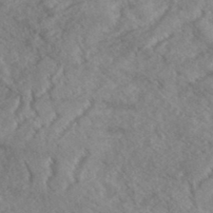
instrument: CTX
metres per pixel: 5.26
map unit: eHh
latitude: 36.9892
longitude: -138.8947
